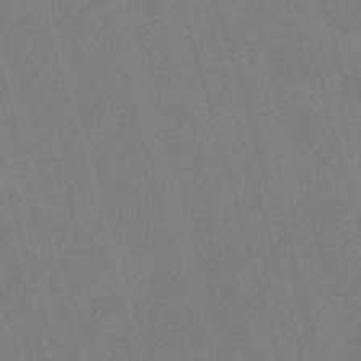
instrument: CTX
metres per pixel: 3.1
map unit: HNb
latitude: -55.2943
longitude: -45.1214
